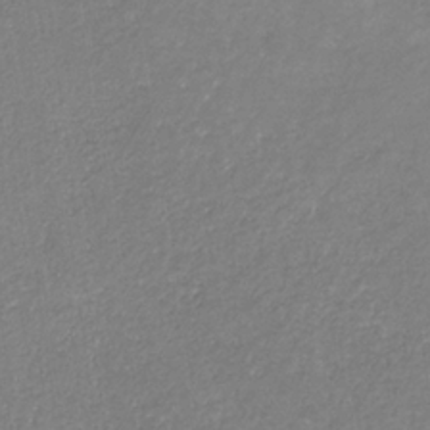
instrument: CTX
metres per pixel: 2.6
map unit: eHb
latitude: -30.9919
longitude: 66.8408
